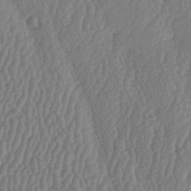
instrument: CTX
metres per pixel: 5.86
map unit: lAa
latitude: -7.0297
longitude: -130.1389
